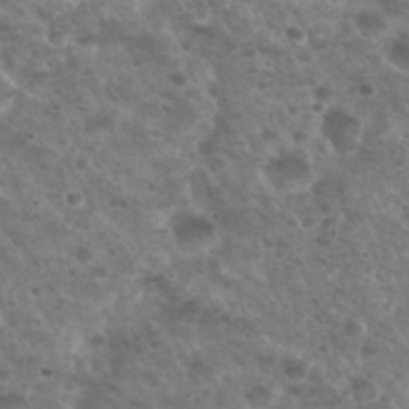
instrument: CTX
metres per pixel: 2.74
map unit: Nhu
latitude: 29.7072
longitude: -50.1577
